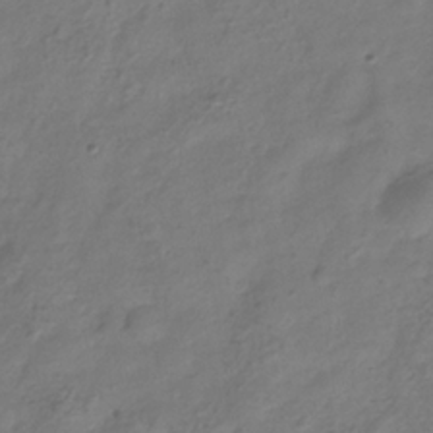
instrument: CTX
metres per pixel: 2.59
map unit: Hve
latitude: -33.1620
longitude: 91.7100
